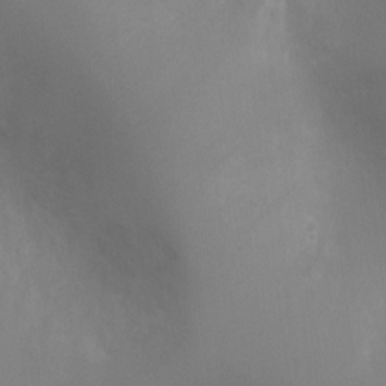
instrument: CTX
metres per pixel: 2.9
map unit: Ht
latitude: -5.2187
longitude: -25.2537
